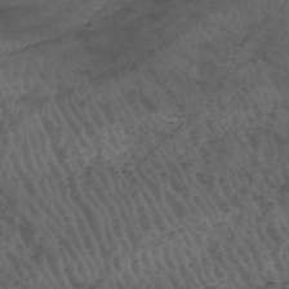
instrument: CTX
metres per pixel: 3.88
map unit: HNhu
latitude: -47.7855
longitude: 28.6896
